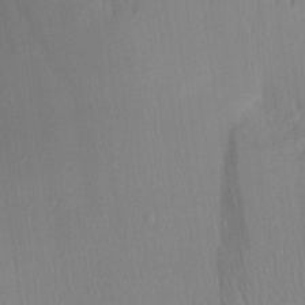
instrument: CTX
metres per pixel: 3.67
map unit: Aa
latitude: 24.5923
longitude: -136.1578
